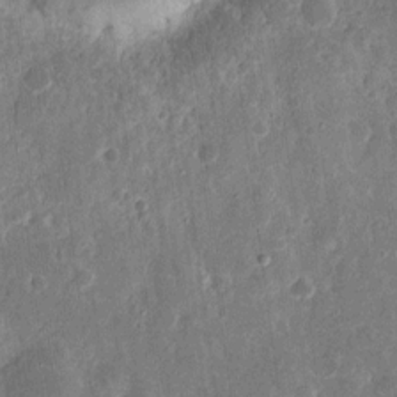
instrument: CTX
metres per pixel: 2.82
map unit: eHh
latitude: 11.0836
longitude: -72.8002
